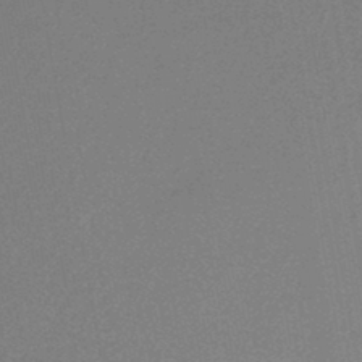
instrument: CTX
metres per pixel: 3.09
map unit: HNb
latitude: -44.0472
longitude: -40.2900
